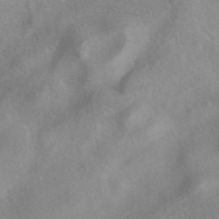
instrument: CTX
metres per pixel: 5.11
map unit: eAb
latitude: 40.9702
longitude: 104.2739
